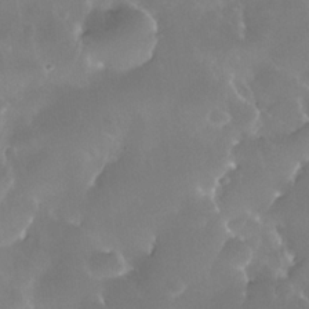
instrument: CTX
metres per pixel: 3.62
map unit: Nhe
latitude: -36.0094
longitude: -131.4616
